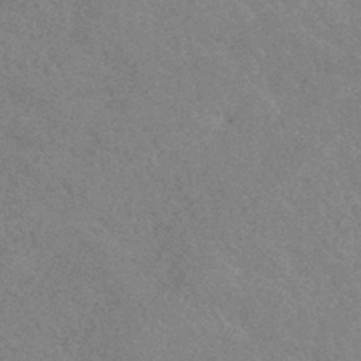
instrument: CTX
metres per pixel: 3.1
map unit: HNhu
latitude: -43.0486
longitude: 92.5385
